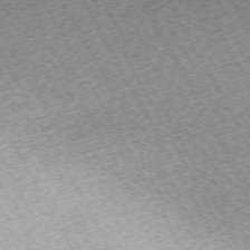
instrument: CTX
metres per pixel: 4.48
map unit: Hpe
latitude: -70.3495
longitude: 13.5588
